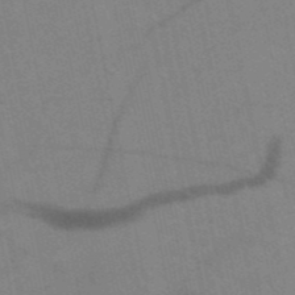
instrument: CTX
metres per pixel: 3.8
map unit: HNb
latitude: -52.4251
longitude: -44.1578
